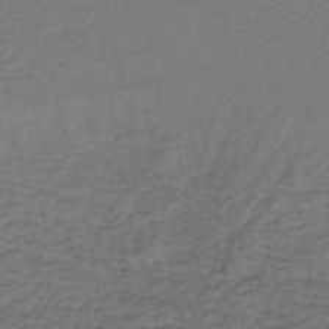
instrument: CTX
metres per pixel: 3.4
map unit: lHb
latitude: -43.5210
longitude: 62.1416
